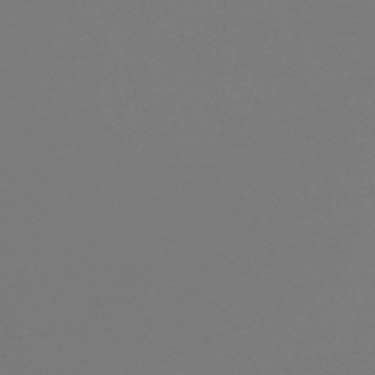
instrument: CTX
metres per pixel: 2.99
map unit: lHb
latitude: -47.9745
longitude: 64.7274
